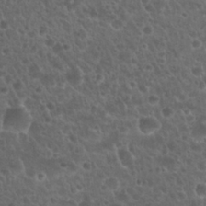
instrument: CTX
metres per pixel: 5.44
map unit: Hto
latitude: 26.2145
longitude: -50.8569
